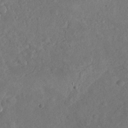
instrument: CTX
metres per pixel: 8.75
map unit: Nhu
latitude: -30.7274
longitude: -60.3089
